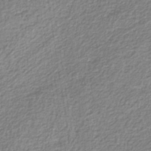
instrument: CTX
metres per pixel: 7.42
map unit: eAb
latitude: -38.9542
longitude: 52.2172
